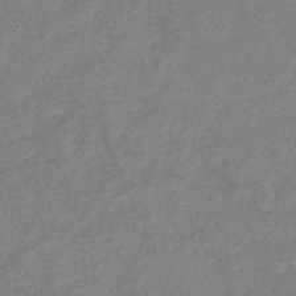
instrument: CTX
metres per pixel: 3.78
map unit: eHb
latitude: -36.1794
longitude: 76.7274
